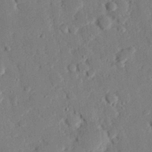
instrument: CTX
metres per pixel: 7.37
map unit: eHh
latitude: 28.7435
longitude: -81.3293
